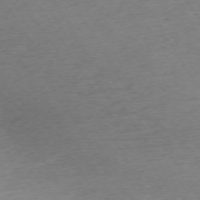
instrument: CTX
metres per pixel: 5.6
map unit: Ap
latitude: -73.2565
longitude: -68.4979
